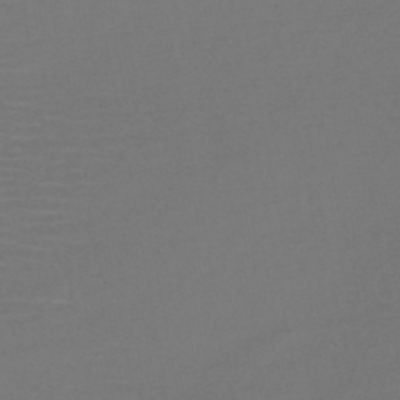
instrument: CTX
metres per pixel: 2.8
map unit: HNb
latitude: -47.8422
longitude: -43.3482
